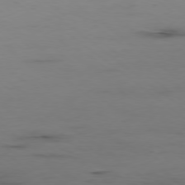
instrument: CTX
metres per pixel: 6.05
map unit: Hpe
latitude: -78.7841
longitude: 13.5399
